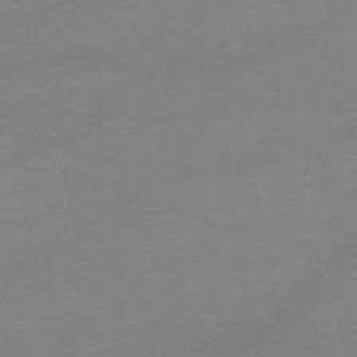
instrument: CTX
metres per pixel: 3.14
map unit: lHb
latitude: -46.7274
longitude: 70.0850
